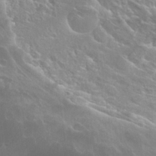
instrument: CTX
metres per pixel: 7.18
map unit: Hto
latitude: 28.1200
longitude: -40.8191
